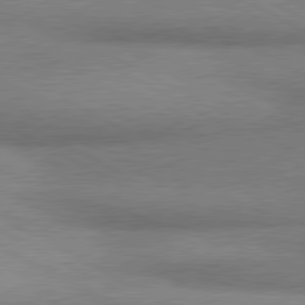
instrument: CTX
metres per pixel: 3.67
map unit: lApd
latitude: 80.3845
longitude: 165.3699
